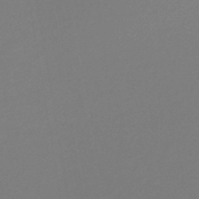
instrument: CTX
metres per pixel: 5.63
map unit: lHb
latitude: -45.5021
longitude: 59.7855
